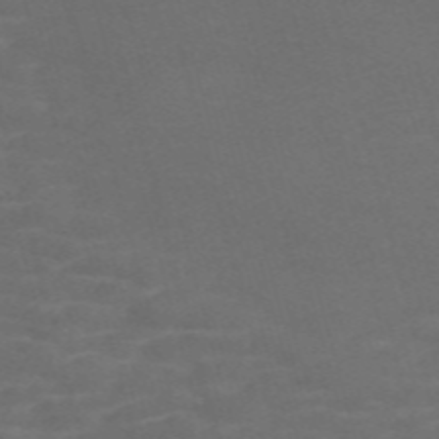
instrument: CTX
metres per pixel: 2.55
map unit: Nve
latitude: -59.4454
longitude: 59.4454
